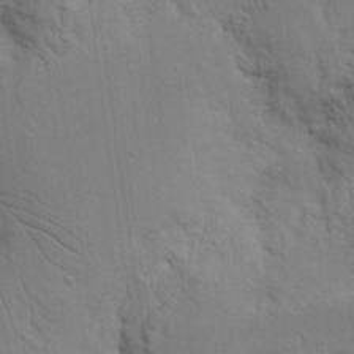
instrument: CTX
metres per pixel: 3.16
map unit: Nhu
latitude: 16.1200
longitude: -74.9325
